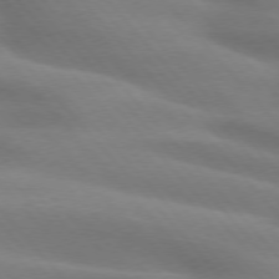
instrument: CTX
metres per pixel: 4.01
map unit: lApd
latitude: 75.1970
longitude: -60.6112
